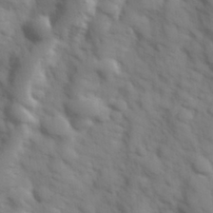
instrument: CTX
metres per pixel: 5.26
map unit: Hve
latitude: 32.4412
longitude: 150.6141
